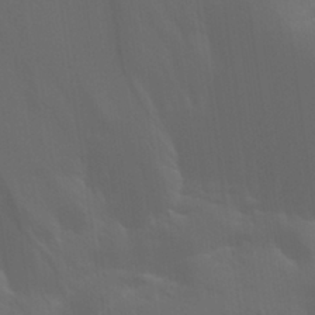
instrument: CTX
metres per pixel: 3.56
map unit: Aa
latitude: 29.9528
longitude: -135.1025
